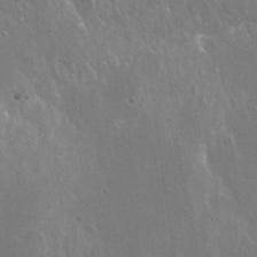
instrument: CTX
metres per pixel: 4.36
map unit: Hto
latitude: 19.2915
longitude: -56.7624
